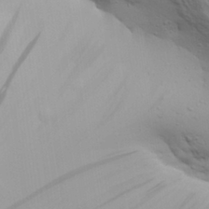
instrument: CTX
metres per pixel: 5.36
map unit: Aa
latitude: 29.3670
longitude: -134.5357
